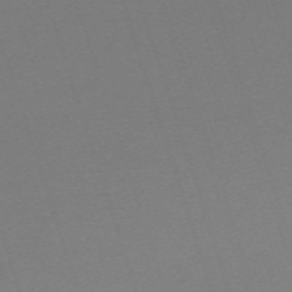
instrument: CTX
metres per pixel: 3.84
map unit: eHh
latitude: -63.1620
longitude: 52.0283
